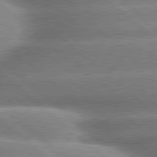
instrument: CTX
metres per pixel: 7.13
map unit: lApd
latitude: 80.0444
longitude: -147.8584
